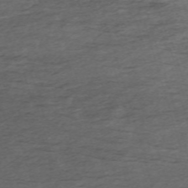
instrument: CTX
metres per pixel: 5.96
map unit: eHh
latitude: -62.2928
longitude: 53.6910
